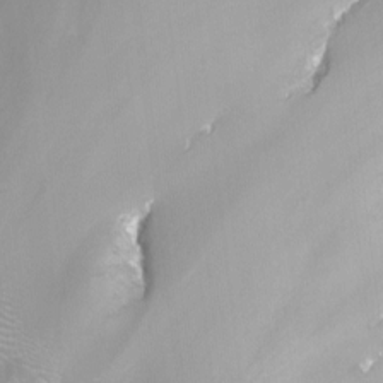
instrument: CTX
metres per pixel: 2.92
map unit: Nhu
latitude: -12.4440
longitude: -67.4993
